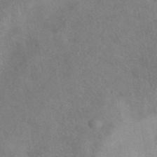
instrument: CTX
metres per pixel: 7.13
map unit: eAb
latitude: 40.6490
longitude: 108.1039
